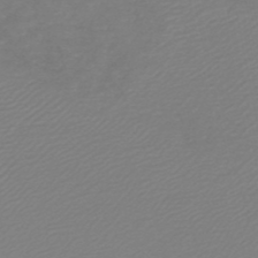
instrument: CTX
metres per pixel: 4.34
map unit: HNb
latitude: -48.6708
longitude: 59.5399
